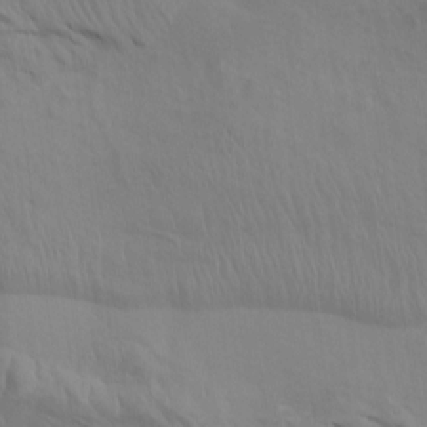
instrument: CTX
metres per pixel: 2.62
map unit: Nhu
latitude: -8.7085
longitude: -79.1970
